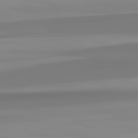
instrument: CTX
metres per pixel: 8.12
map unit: lApd
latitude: 82.8569
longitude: 172.3495
